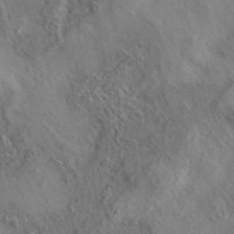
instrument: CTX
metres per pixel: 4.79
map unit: eAb
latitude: 35.6505
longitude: 109.8989
